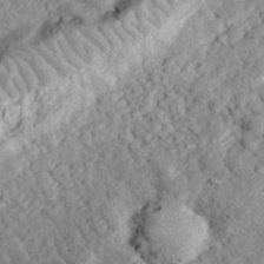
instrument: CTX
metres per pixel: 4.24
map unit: eHh
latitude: 35.4426
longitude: -78.7435
